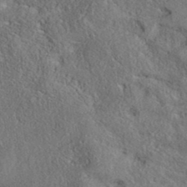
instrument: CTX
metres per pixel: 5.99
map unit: eAb
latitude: 38.3467
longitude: 113.0109
